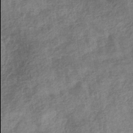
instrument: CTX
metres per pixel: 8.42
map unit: eHb
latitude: -34.5952
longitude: 78.0094
